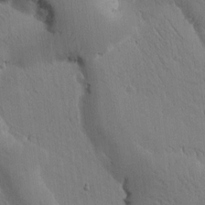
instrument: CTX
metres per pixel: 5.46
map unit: Htu
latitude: -1.2565
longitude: 172.3117
